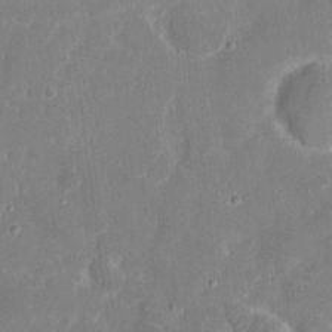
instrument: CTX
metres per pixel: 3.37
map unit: eHh
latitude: 7.2348
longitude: -69.3860
